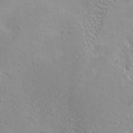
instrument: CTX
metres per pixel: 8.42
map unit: Ave
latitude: -10.5007
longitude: -120.8002
